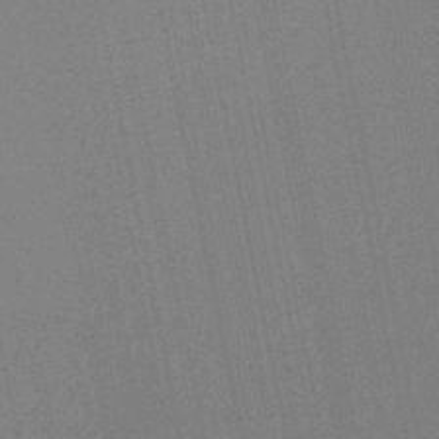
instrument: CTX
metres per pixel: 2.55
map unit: HNb
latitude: -49.2565
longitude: 59.8233
